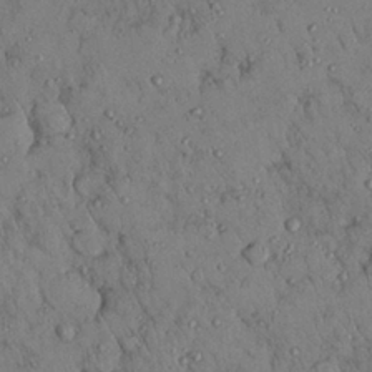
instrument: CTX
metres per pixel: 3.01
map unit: Nhu
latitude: 28.5546
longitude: -70.9136
